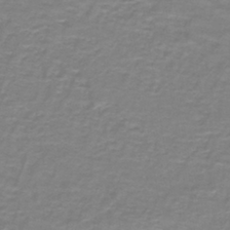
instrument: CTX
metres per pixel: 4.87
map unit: lHb
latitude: -41.4265
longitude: 56.2550
